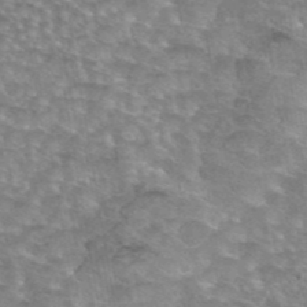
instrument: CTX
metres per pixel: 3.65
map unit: eAb
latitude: 45.1781
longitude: 103.6155
